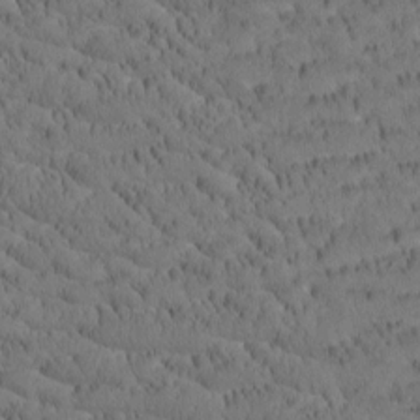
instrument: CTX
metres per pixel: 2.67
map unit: Htu
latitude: -4.2361
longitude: 173.5777
